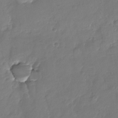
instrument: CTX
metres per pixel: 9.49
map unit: Nhu
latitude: -28.8408
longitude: -60.8758
